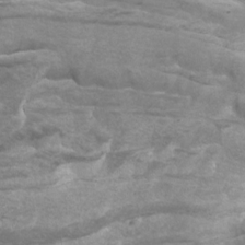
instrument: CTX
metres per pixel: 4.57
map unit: Nhu
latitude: -9.1620
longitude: -78.4601
